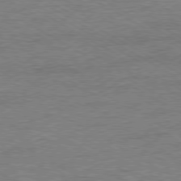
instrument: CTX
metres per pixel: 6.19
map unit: Ap
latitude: -80.0283
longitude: -86.5923
